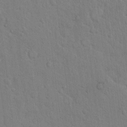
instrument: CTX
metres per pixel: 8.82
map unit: Hto
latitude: 8.6491
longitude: -61.1970
